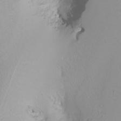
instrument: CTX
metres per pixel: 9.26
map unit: Nhu
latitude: -6.8786
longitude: -96.4979
